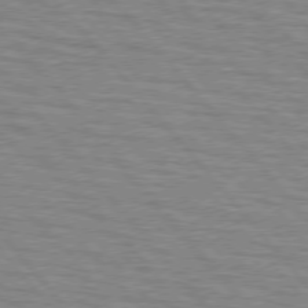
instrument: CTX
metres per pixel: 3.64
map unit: lApd
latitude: 76.0255
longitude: -76.5356
